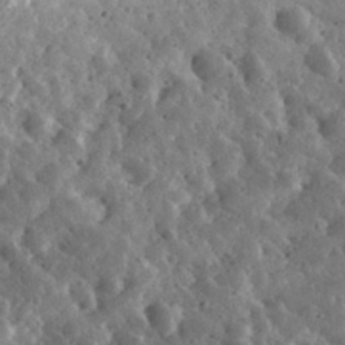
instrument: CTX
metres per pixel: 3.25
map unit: eHh
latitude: 34.1766
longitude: -79.1781
